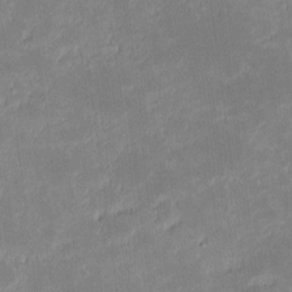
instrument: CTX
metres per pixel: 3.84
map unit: eHh
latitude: -1.4266
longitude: -83.9906
